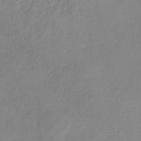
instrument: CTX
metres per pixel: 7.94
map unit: HNb
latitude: -31.9556
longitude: 58.5951
